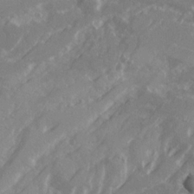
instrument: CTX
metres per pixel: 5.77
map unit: Ave
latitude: 21.0270
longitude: -130.6869
